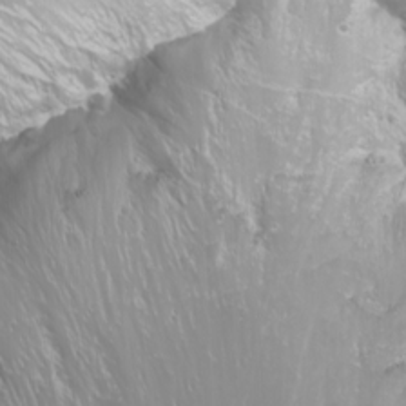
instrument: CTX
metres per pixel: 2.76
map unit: Nhu
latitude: -11.6911
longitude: -63.5182
